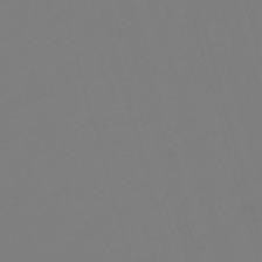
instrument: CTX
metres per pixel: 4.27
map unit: lHb
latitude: -50.1417
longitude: 81.8612
